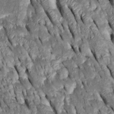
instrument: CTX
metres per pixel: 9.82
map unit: Htu
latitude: -0.5952
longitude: 148.7652
